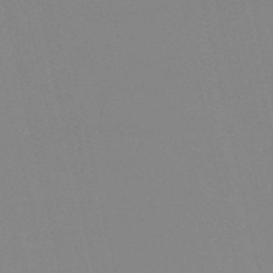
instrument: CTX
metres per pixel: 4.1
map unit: HNb
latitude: -53.1431
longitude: -36.7435
